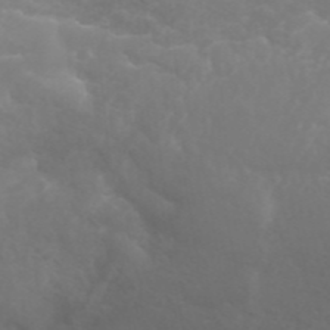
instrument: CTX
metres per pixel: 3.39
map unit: ANa
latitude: 42.7057
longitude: 28.4818
